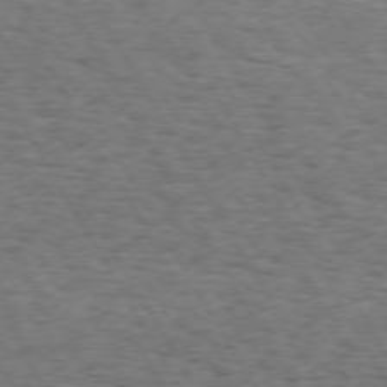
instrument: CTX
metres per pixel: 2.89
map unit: Hpe
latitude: 72.8569
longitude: -129.8205
